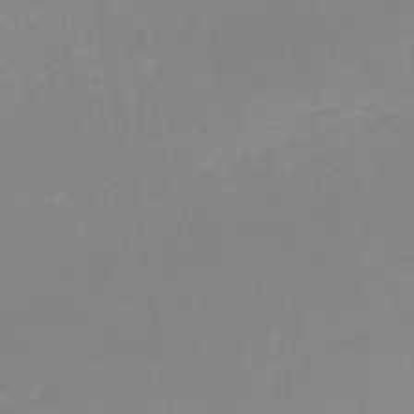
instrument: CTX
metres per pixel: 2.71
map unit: HNb
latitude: -51.1242
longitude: -52.1011
